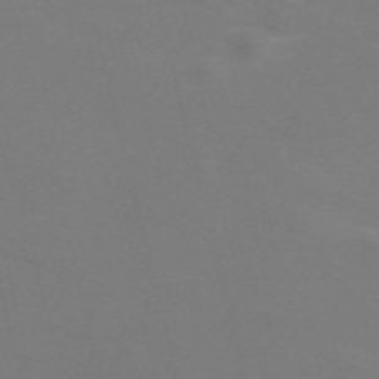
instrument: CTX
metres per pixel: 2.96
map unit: Nve
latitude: -58.0094
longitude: 59.8989
